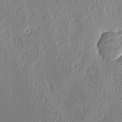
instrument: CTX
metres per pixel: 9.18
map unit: lAa
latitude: -8.2739
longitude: -128.8758
